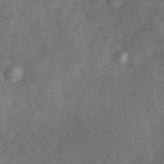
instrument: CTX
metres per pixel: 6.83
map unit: Ave
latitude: 1.0269
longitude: -111.5938
